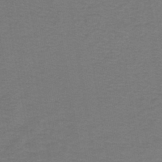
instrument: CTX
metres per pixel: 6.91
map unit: lHb
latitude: -42.2172
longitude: 53.7855
